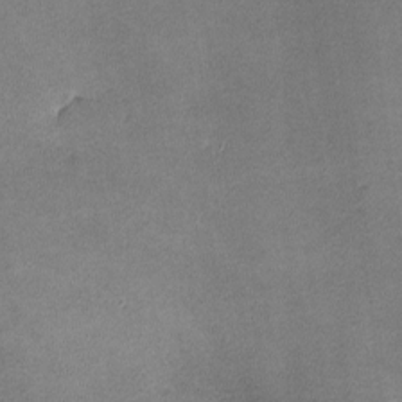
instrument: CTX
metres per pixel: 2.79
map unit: lHvf
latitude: -11.1242
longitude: -103.1781
